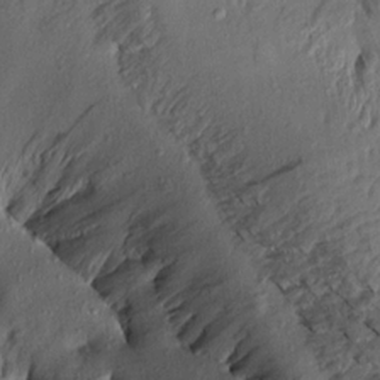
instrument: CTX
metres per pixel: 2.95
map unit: Aa
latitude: 13.4993
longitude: -143.9339
